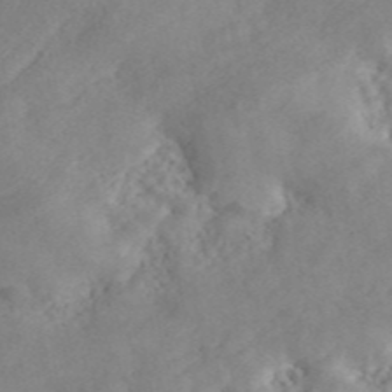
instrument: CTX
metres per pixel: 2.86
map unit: ANa
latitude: 46.3468
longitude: 50.0661
